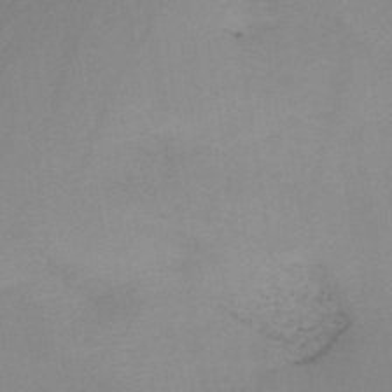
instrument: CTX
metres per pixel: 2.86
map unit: HNb
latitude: -46.1605
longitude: -39.2726
